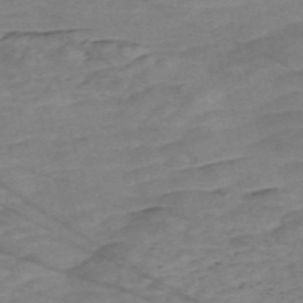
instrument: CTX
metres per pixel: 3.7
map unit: Nve
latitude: -58.8785
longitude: 61.1431
